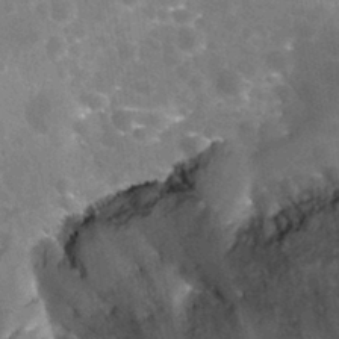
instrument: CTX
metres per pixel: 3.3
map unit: Nhu
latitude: 27.2159
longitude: -56.4601
